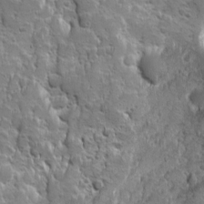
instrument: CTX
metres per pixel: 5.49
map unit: Ave
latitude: 9.9717
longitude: -104.9892
